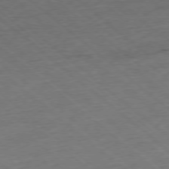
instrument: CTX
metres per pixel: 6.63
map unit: Ap
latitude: -78.1039
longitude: -85.6505
